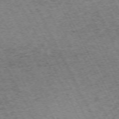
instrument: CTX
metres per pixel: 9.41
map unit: Hpe
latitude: -71.6344
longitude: 11.6911
